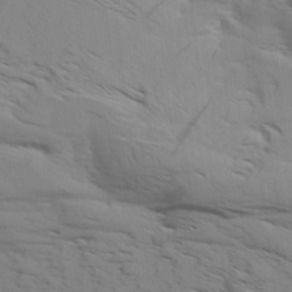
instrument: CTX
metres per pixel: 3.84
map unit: Aa
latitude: 9.0270
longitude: -140.8758
